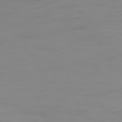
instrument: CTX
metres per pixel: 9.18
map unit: Hpe
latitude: 74.2145
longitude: -127.4616
